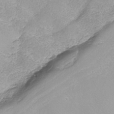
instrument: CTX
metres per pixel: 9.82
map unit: ANa
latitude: -36.2361
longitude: 95.0297
